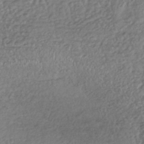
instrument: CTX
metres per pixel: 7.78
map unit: lHb
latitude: -37.1809
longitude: 68.2361
